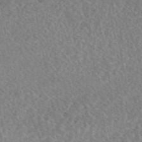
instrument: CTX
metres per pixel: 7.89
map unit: eAb
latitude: 44.8380
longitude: 115.7666
